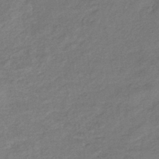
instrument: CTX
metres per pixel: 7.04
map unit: lHb
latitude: -40.1039
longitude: 75.2754
